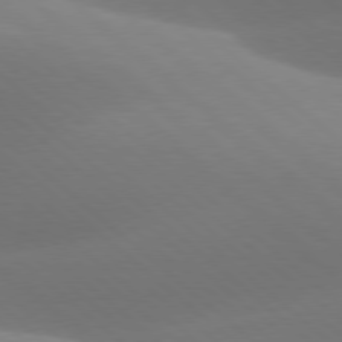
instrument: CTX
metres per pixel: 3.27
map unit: lApd
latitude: 77.8772
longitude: -51.3292
